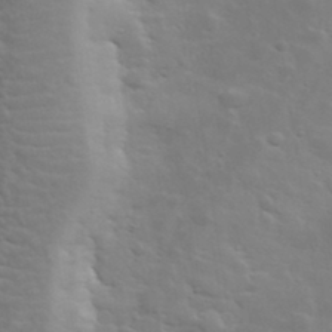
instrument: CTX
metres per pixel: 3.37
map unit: lHvf
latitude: 33.9528
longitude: -82.5923
